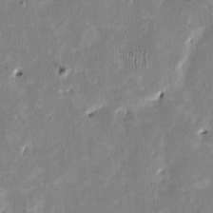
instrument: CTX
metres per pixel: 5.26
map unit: HNhu
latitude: 2.2711
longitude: -4.4412
